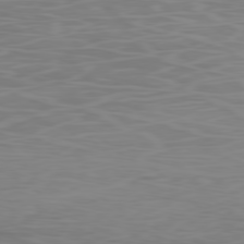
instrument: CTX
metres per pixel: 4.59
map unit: Ap
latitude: -78.9919
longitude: -69.2348
